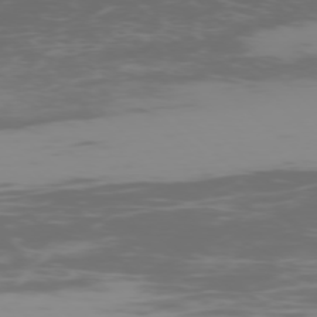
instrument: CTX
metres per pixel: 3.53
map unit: Ap
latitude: -76.4251
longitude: -75.0081
